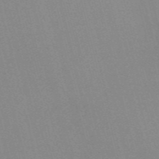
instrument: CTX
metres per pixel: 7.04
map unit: Nve
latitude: -57.6722
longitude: 63.5021
